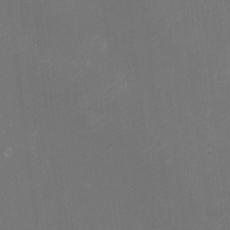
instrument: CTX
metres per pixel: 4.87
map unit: eHh
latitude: -0.9731
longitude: -78.7058
